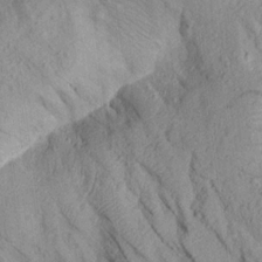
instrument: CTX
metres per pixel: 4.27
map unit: Aa
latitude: 16.7813
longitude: -145.5749
